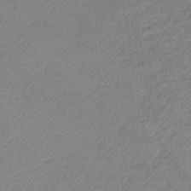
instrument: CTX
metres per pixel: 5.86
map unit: eHb
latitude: -41.5588
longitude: 81.5399
